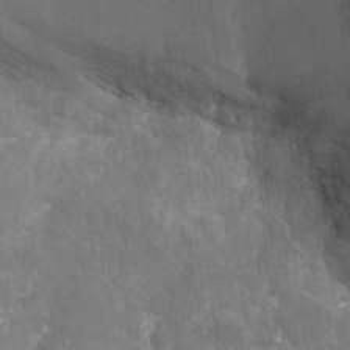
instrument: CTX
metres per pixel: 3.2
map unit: Nhu
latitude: -15.8990
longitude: -58.3845
